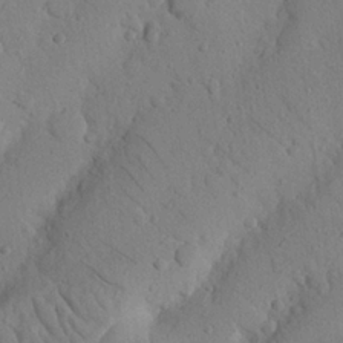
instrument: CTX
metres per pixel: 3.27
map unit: Nhu
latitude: 22.1389
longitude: -75.8772
